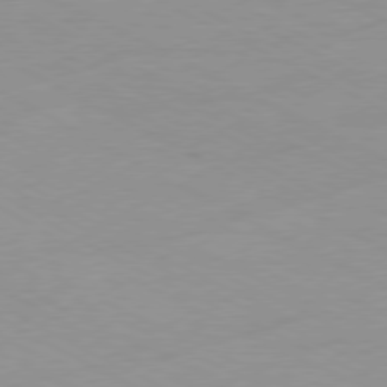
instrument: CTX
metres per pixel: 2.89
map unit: Ap
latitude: -78.5384
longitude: -72.2334
